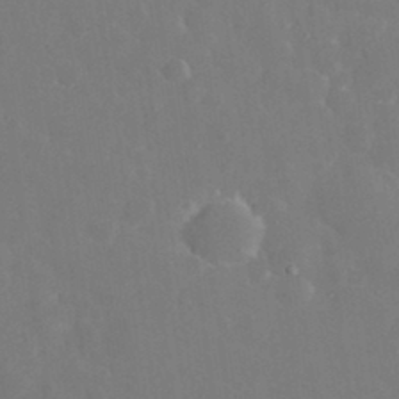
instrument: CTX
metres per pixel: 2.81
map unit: eHh
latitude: 33.0270
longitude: -60.9324
